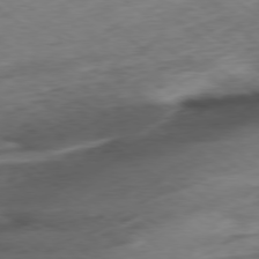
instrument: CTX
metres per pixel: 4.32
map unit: Ap
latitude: -78.9352
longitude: -77.8205
